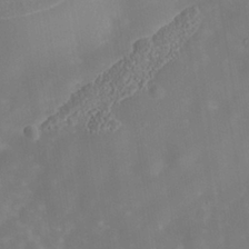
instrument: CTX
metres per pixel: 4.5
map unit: Nhe
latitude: -38.8219
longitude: -117.5938
